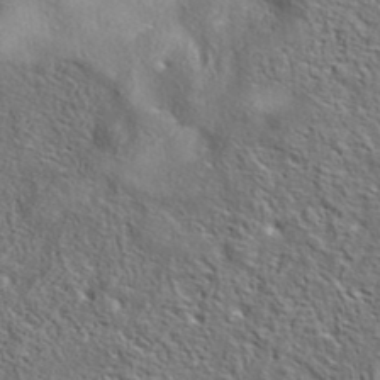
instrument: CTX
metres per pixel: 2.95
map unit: eAb
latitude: 37.4805
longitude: 113.3699
